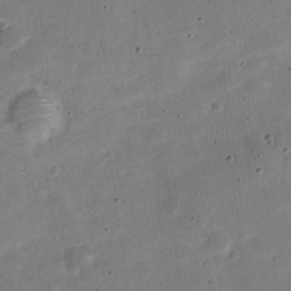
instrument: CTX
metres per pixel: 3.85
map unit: Nve
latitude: -22.2740
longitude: 104.8408
